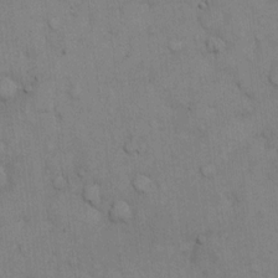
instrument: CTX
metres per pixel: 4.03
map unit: Hto
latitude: 10.6869
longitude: -61.3104
